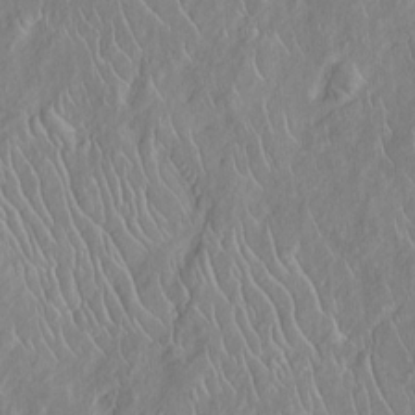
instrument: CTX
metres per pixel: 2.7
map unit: Htu
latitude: -6.1228
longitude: 152.4062
